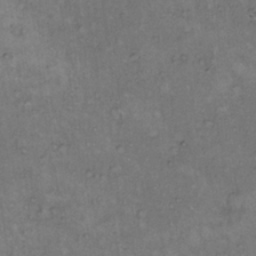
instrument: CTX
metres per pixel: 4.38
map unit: Hto
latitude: 12.4223
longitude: -60.6679
